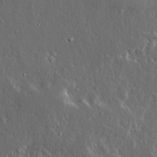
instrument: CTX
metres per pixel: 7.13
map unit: Ave
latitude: 14.7436
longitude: -138.3467
